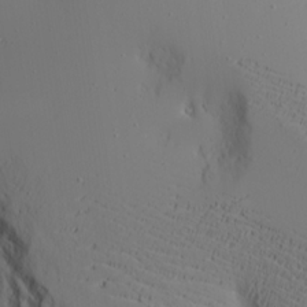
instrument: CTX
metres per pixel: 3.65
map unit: Aa
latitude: 18.1389
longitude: -125.0269
